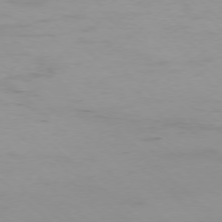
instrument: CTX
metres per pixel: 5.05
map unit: Hpe
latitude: -77.5210
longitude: 12.2173
